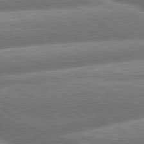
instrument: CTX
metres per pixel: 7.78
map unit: lApd
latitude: 79.9906
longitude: -159.9528
